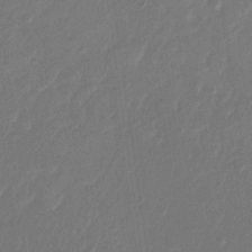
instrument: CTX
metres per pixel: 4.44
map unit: Nhu
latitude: -28.1984
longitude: -65.8772
